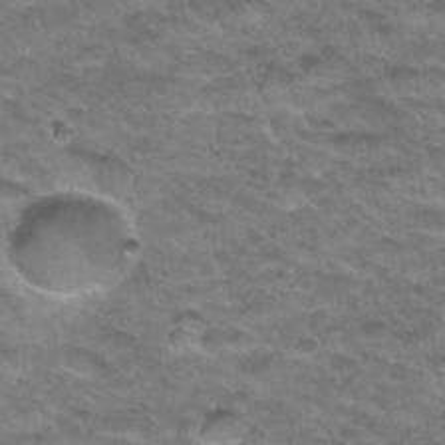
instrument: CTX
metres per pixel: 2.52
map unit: Hto
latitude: 33.6694
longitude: -48.6490
